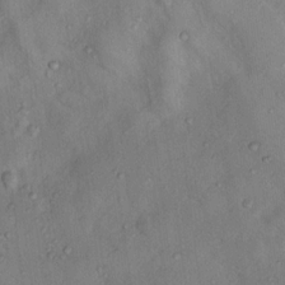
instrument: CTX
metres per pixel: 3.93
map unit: Nhu
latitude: 12.6491
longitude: -27.3482
